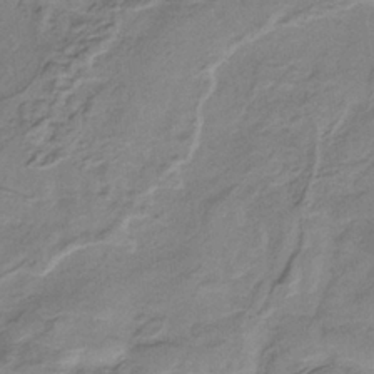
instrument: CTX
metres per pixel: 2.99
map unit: HNb
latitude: -33.8234
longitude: 58.4817
